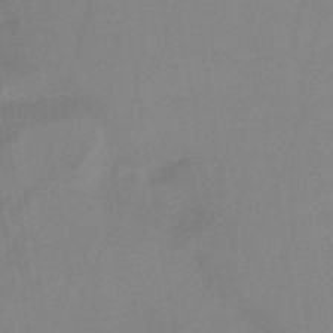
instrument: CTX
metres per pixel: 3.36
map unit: HNb
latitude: -46.6518
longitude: -39.1025
